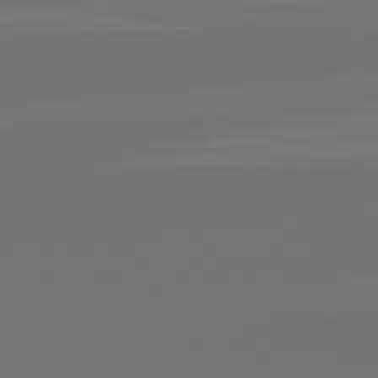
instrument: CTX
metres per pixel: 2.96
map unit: lApd
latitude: 81.8961
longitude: -160.1389
